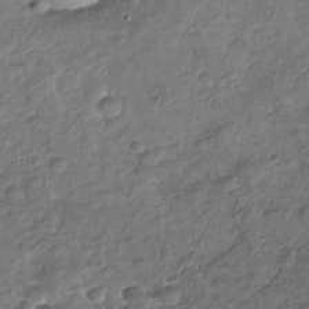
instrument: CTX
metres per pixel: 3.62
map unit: Nhu
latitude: -30.9730
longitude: -60.7813
